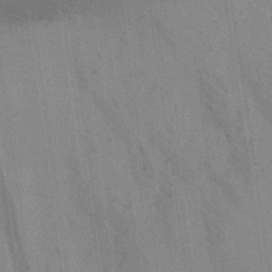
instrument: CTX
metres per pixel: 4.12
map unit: Aa
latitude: 30.9514
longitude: -139.6883
